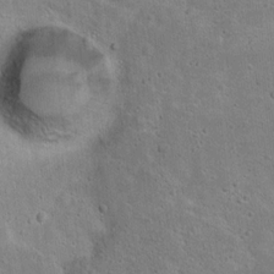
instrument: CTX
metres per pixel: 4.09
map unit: Hto
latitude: 16.1956
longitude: -37.6505
